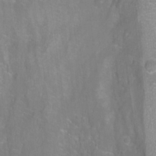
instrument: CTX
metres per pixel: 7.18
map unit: Aa
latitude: -9.2565
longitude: -71.6316
